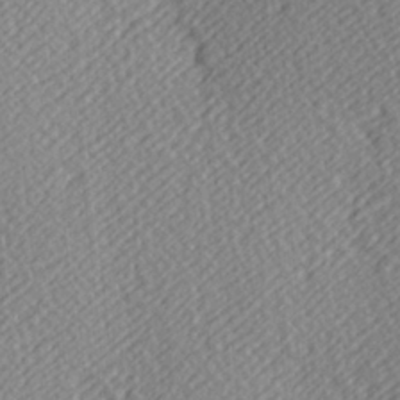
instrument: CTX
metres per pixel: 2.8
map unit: Hve
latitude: 3.3481
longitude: -124.1200
